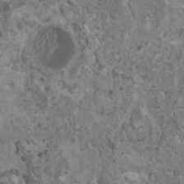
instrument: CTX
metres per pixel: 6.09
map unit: HNhu
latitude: 1.8016
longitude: 0.8786
